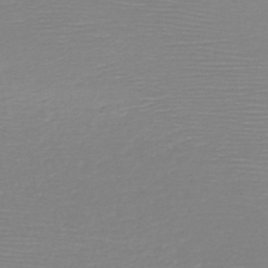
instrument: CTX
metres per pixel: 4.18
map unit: HNb
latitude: -48.7275
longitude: -43.1781
